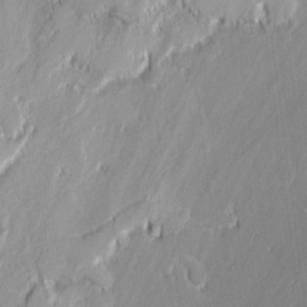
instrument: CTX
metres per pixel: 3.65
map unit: lAvf
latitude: 0.1011
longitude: -107.8394
